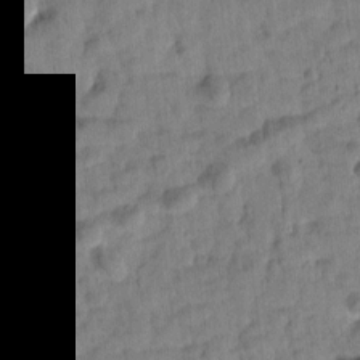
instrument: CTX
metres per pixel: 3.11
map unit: Htu
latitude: 1.8961
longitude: 178.6518
